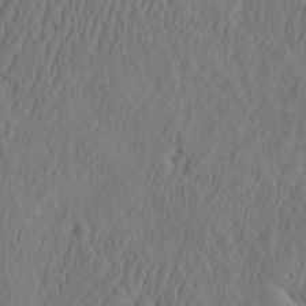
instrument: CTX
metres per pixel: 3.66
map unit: eHh
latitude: -2.6896
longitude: 16.7275
